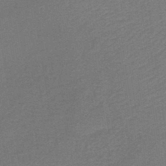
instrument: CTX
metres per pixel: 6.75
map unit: lHb
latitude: -38.1228
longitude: 60.6896
